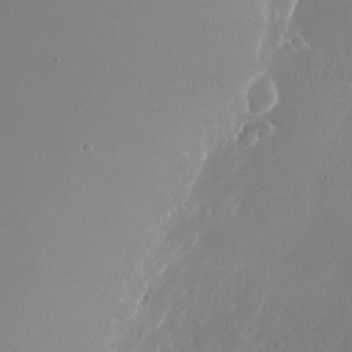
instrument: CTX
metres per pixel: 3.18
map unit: Nhu
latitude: -26.3117
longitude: -72.1578
